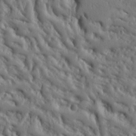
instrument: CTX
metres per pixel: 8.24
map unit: Ht
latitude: 10.4223
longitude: -76.9702
